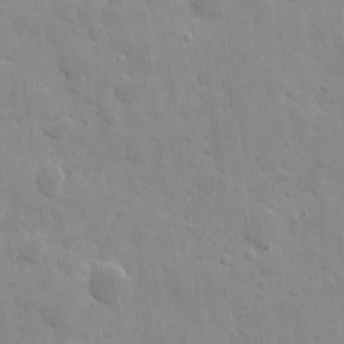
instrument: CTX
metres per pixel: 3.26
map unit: eHh
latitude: 8.1578
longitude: -72.8947
